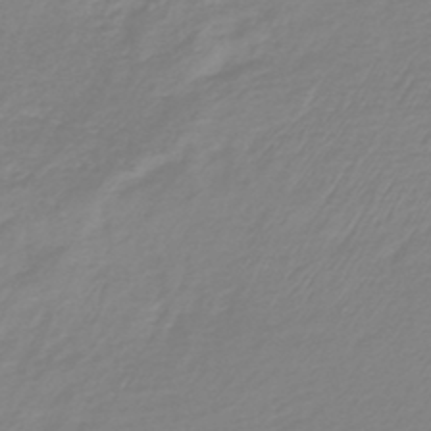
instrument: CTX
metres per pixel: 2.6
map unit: lHb
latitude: -44.8408
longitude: 76.0094
